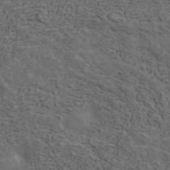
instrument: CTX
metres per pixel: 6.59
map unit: ANa
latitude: 42.3089
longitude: 29.5210
